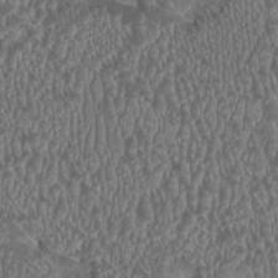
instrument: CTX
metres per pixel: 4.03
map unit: HNhu
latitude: -0.0283
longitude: 1.2187
